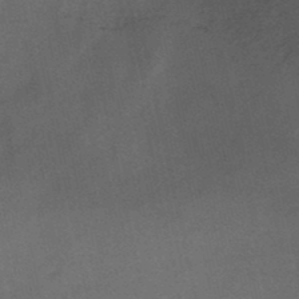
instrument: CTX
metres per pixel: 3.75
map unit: HNb
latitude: -47.1242
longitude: -36.0633
